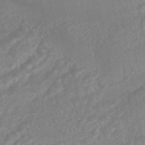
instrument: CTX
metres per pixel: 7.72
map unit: HNhu
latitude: -45.6911
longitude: 92.3117
